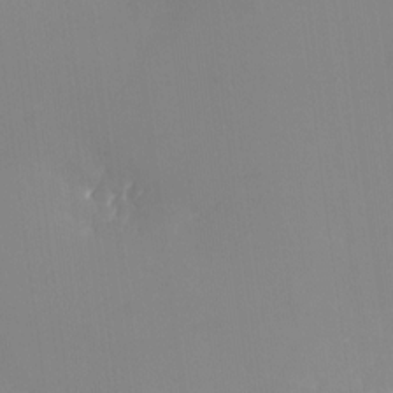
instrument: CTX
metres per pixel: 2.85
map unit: Nhu
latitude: -23.5588
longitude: -71.1214
